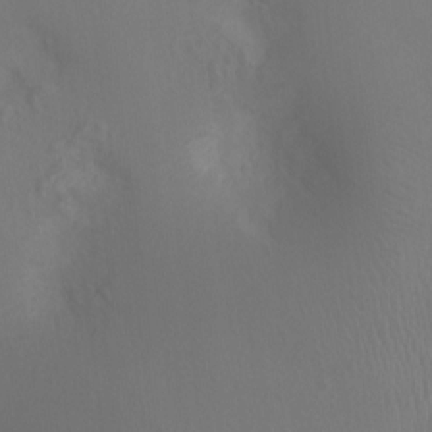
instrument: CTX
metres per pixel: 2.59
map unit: Ht
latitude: -2.8030
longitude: -18.2711
